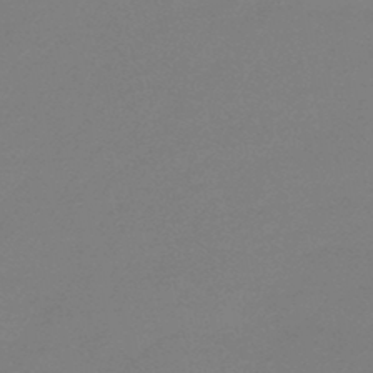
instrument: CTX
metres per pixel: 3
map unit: eHb
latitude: -46.7652
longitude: 86.3873
